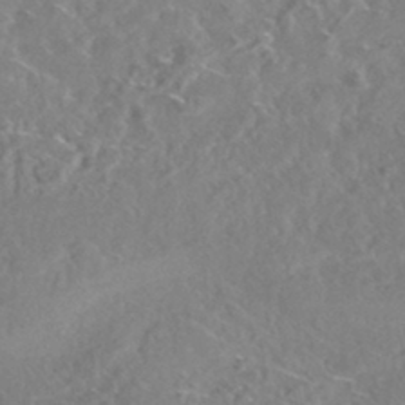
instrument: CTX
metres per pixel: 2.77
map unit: HNhu
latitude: -44.4818
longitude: 100.3873
